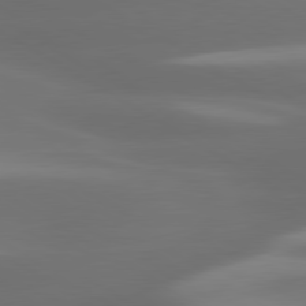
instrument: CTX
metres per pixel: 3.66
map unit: lApd
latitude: 80.3467
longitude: -138.5168
